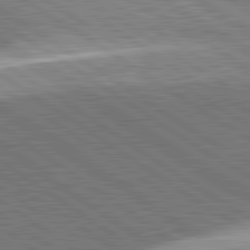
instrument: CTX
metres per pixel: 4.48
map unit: lApd
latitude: 81.8205
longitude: 140.6707
